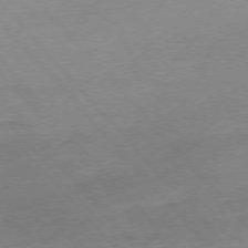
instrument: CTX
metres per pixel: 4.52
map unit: Hpe
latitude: -76.1039
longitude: -14.4979
